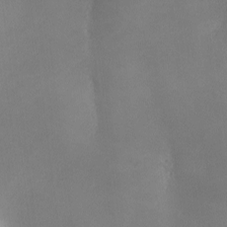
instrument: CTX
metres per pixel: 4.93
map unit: Ave
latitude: 0.1577
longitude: -114.2711
